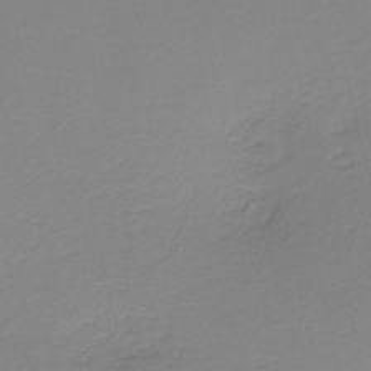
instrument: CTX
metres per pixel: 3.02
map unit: HNb
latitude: -40.4251
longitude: 50.2173
